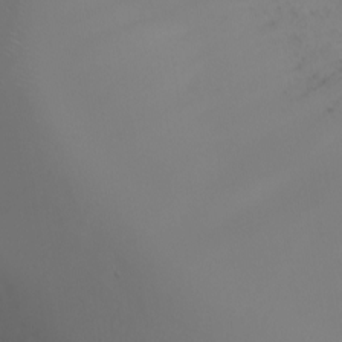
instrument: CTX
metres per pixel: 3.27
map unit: Nhu
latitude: -7.2376
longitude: -81.6127
